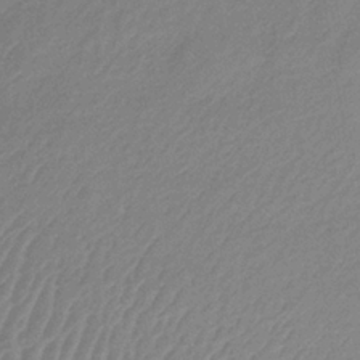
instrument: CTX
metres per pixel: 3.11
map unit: lHb
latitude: -34.4629
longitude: 69.9745
